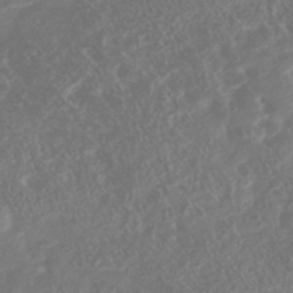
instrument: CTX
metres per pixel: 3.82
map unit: Nhu
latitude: -41.5966
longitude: -84.1578
